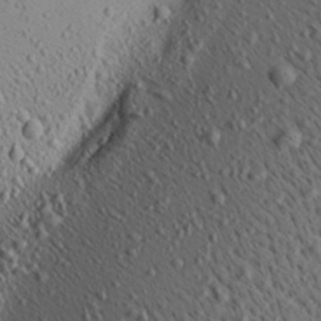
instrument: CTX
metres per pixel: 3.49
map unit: Aa
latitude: 22.3278
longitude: -140.1766
